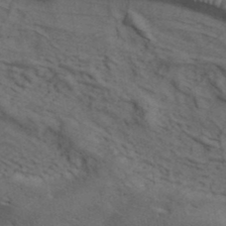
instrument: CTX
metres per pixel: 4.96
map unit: ANa
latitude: 41.9717
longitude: 55.8989
